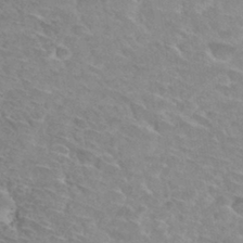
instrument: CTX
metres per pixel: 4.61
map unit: Hto
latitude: 32.9136
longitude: -45.8205
